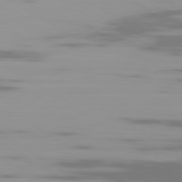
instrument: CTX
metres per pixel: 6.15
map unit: Ap
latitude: -79.7666
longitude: -102.5168
